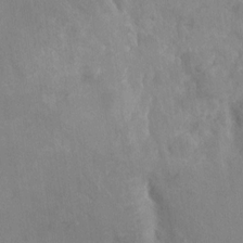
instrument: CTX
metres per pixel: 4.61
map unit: Nhu
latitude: -27.5588
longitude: -79.3104
